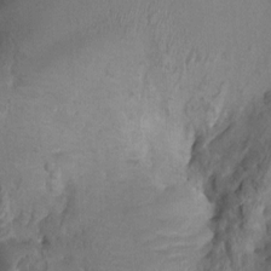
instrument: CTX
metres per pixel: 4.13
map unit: Ht
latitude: -1.7289
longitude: -15.2537
